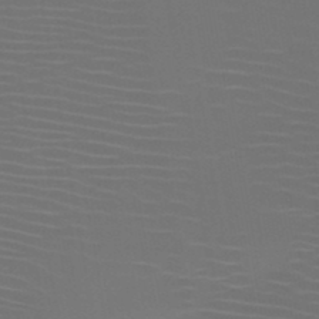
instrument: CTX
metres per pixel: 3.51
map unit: HNb
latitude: -47.4832
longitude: -43.8394
